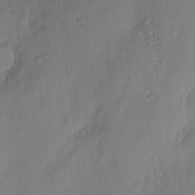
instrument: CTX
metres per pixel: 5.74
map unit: eHh
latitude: 3.7071
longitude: -76.6301
